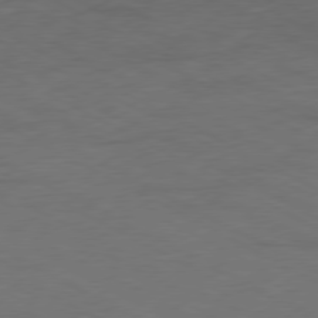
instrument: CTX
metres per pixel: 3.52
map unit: Ap
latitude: -77.2565
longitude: -74.8191
